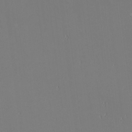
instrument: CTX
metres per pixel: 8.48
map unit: eHh
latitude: -3.2186
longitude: -83.9717
